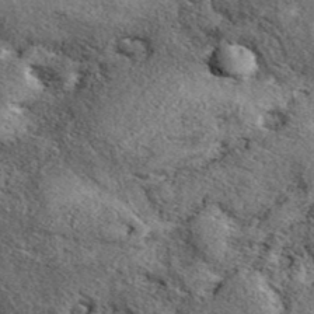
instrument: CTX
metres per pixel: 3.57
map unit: eAb
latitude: 39.7827
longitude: 111.7667
